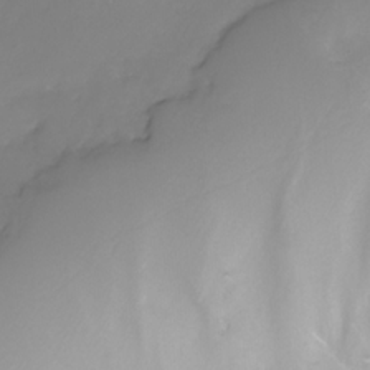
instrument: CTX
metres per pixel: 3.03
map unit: Nhe
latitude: -32.7464
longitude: -93.4804
